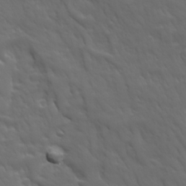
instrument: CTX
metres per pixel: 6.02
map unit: Ave
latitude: 18.9324
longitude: -133.7639
